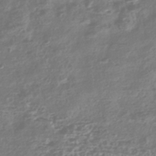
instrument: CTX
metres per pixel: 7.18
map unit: HNhu
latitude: -43.5021
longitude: 100.4628
